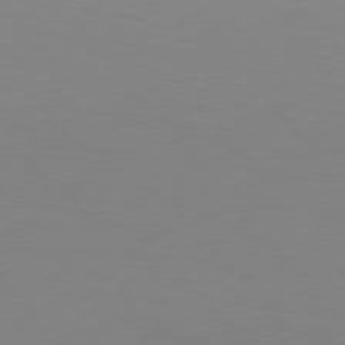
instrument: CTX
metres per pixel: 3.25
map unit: Hpe
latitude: 77.7071
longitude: -130.9703
